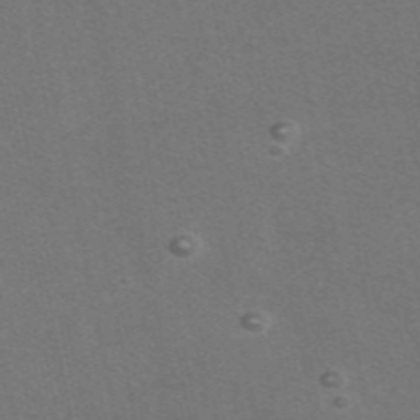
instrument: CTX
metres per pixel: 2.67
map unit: eAb
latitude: 47.1592
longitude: 115.8422
